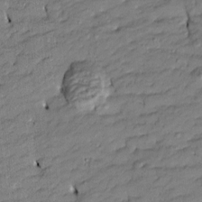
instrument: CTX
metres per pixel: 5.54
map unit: Htu
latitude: -8.7274
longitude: 177.1620
